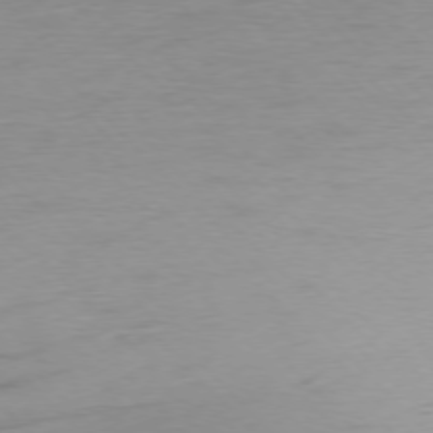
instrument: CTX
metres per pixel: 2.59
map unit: Ap
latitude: -76.9542
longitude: -63.4427
